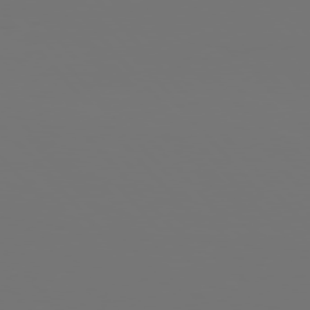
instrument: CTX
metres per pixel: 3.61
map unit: Hpe
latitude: 76.1200
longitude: -135.8394
